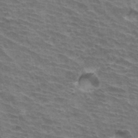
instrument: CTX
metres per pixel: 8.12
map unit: Hto
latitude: 33.7828
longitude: -42.7813
